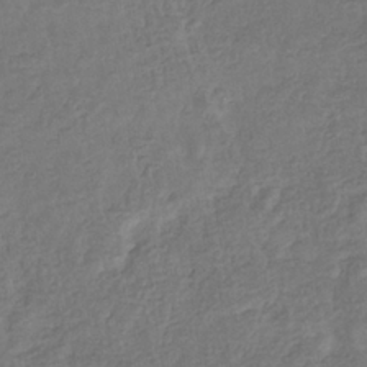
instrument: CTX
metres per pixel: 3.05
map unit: eHb
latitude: -34.1039
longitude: 76.9920
